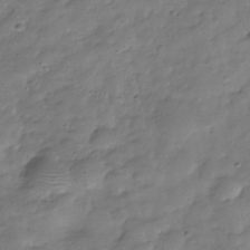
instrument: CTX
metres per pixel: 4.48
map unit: Hve
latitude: -31.5966
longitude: 90.8219
